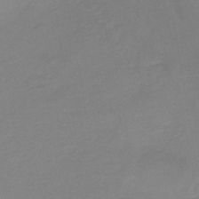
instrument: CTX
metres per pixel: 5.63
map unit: HNb
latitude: -45.3888
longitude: -35.8394
